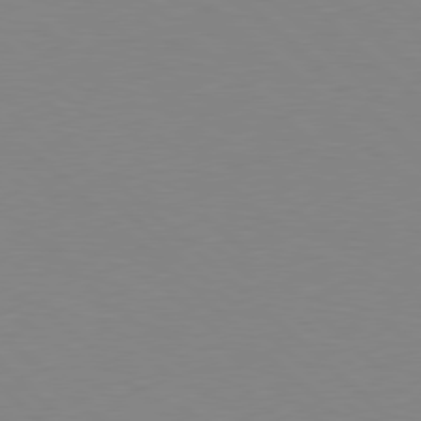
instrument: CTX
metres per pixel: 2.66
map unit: Hpe
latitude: 78.4412
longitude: -164.5546
